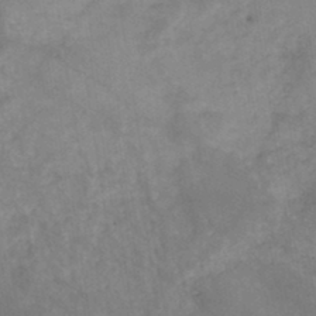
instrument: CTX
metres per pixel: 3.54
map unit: HNb
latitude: -46.3306
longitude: -37.2159
